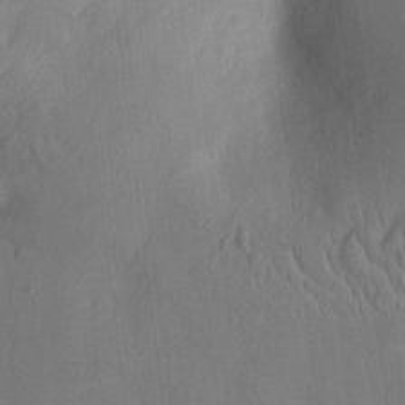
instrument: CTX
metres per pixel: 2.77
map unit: Ht
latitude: -11.9745
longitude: -24.8002
